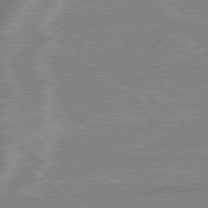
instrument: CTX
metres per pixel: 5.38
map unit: lApd
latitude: 79.1781
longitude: -168.7246
